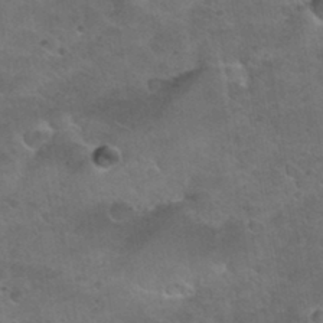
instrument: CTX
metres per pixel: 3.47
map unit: Nhu
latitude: 31.1592
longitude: -53.5938
